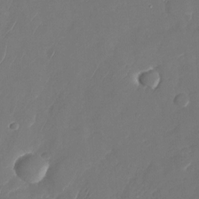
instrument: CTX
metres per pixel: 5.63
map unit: Nhu
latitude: -28.2173
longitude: -65.3482
